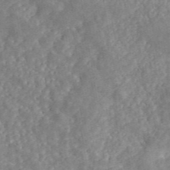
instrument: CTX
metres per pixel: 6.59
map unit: ANa
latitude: 45.6883
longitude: 26.3684
